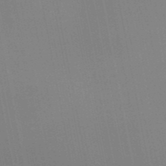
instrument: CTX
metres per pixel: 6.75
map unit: HNb
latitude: -51.3699
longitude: -47.2537
